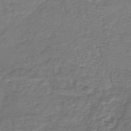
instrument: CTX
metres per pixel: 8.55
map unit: lHb
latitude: -43.2375
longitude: 73.3887
